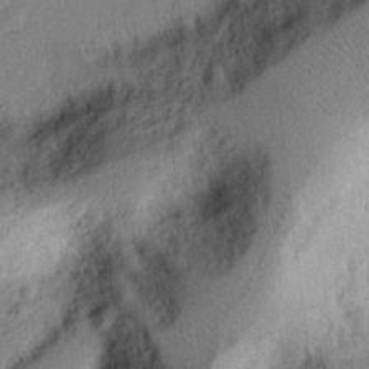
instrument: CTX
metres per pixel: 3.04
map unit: Ht
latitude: 8.1956
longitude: -75.4238
